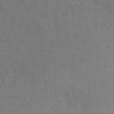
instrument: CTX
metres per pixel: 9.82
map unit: Ht
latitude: -0.8975
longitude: -32.5168
